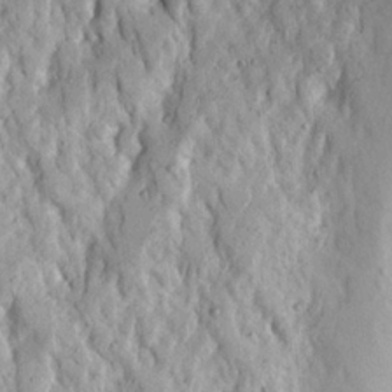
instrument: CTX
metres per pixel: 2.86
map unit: Ave
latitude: 22.9136
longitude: -132.3845
